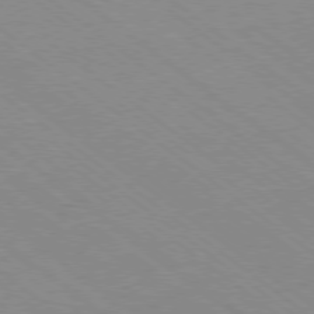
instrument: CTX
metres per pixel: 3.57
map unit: Ap
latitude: -78.9541
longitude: -99.8961
